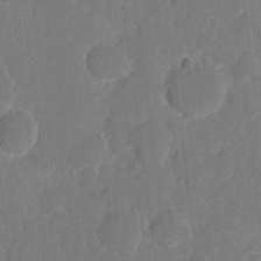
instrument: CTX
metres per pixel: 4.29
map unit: eHh
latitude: 5.2348
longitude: -66.4979
